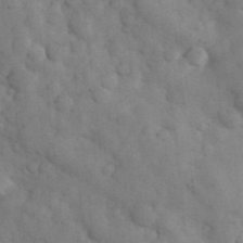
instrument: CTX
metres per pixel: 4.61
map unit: eHh
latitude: 31.8206
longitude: -66.6112
